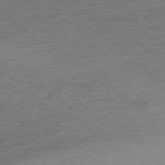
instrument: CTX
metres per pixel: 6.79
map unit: Ap
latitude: -76.6707
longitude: -94.6869
